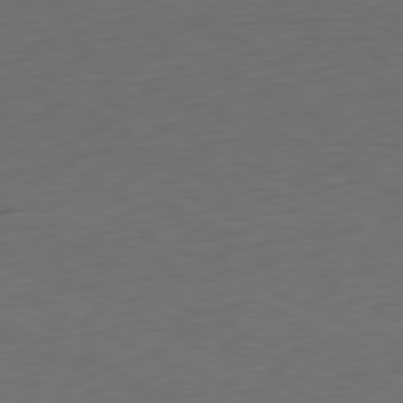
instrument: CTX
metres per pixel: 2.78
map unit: Ap
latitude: -81.3699
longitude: -60.2522
